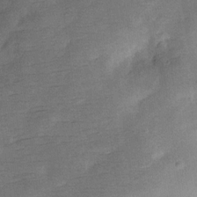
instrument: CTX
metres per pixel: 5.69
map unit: Hve
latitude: -27.8800
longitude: 92.3306
